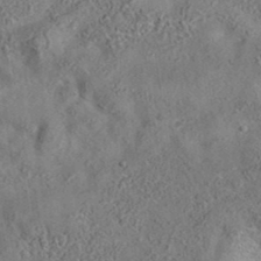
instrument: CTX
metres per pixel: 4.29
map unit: eAb
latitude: 35.4615
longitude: 109.0297
